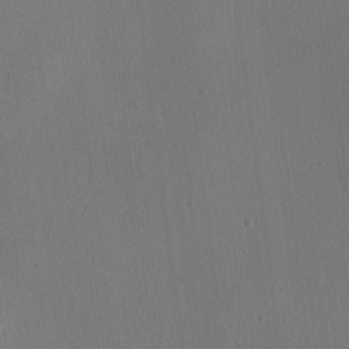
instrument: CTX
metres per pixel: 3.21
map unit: lAa
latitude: -10.4818
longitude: -124.3278
